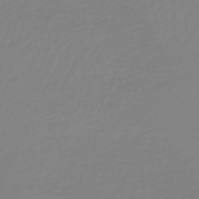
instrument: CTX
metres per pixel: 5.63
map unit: lHb
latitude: -44.5385
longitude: 75.4644
